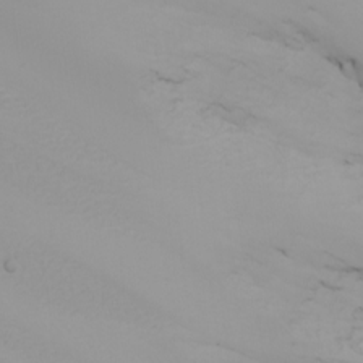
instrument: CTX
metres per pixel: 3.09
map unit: Nhu
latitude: -7.2376
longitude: -90.4979
